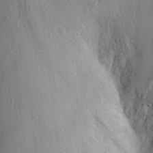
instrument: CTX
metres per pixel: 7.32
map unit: eHh
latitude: 26.4223
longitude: -75.7450
